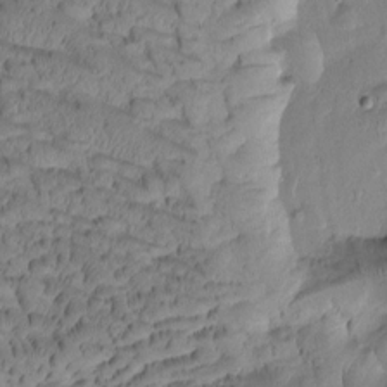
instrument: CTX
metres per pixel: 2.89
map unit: Htu
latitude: -3.5210
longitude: 171.7289
